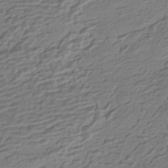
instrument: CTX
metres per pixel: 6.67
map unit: HNhu
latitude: -42.8030
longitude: 100.8408
